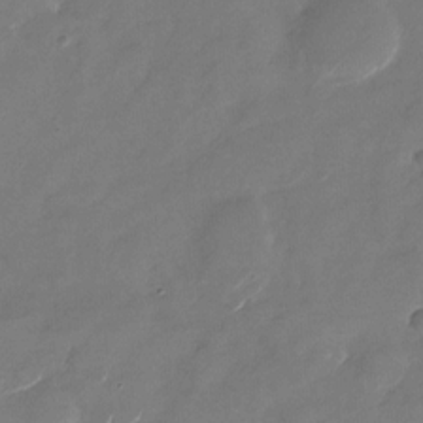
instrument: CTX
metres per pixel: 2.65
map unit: Nhu
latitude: -27.6721
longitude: -73.9717
